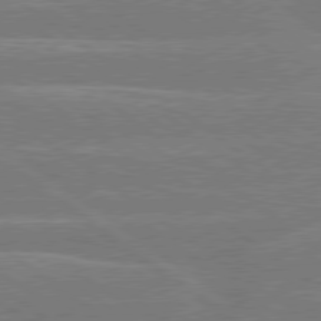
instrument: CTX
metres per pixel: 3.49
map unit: Hpe
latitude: 79.0081
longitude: -130.1011
